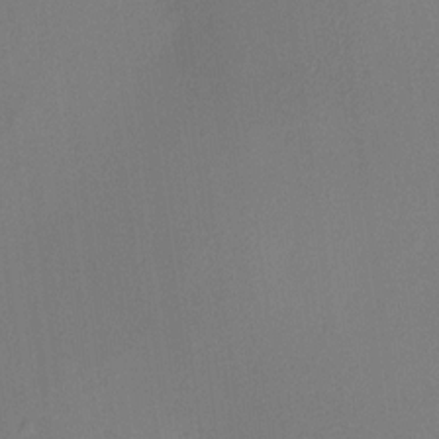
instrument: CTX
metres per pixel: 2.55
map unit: HNhu
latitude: 8.9703
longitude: 15.3510
